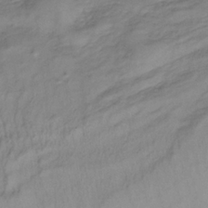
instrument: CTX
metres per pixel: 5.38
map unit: lHb
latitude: -33.5210
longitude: 66.3873
